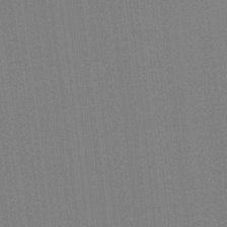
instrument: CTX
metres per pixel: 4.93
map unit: Ht
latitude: -16.2362
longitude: -47.7639
